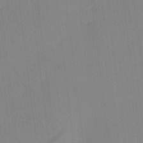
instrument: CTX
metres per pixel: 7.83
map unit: eHh
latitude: -3.9367
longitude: 17.5588
